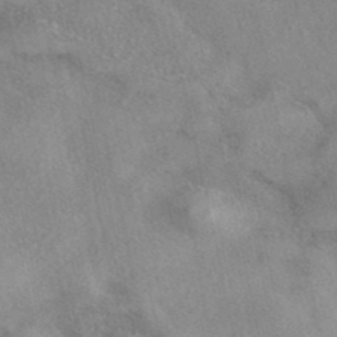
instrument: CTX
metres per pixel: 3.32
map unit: eAb
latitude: 40.3089
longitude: 109.4832
